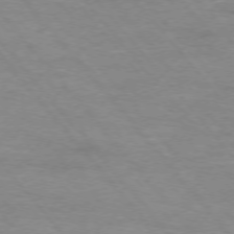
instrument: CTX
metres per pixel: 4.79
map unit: Ap
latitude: -75.9745
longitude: -81.5749
